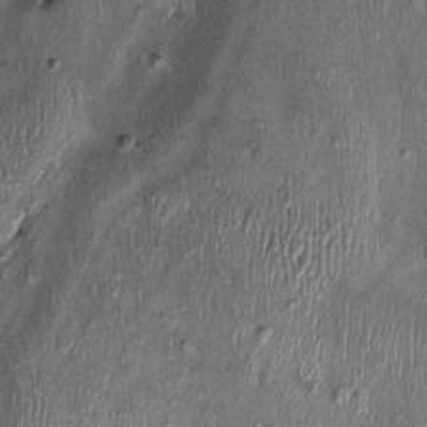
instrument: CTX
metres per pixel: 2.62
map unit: Nhu
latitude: -0.2362
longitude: -14.8758
